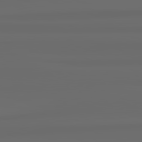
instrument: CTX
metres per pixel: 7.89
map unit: lApd
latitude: 82.8191
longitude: 175.8422
